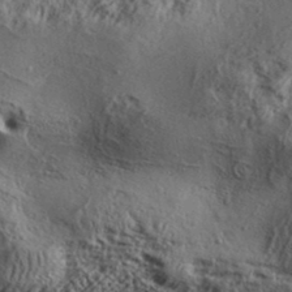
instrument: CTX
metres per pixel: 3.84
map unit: Aa
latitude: 32.0444
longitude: -134.7246
